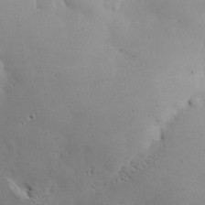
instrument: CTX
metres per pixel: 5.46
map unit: eHh
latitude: 29.1781
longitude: -82.3656
